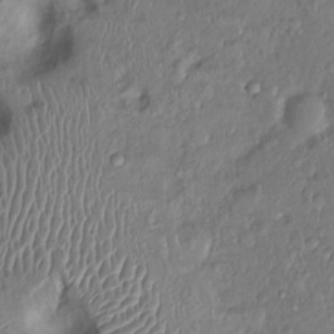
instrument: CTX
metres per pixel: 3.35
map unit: Ht
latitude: -0.5007
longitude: -13.7072
